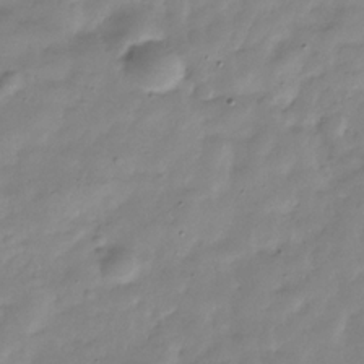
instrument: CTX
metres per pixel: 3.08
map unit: Hve
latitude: -30.6896
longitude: 91.2187
